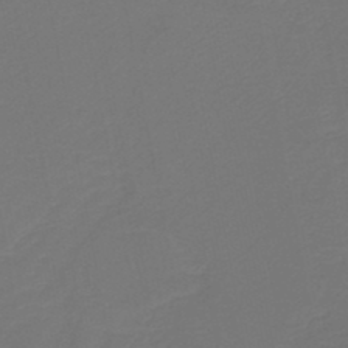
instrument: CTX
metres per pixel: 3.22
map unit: HNb
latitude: -46.9541
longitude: 56.7463
